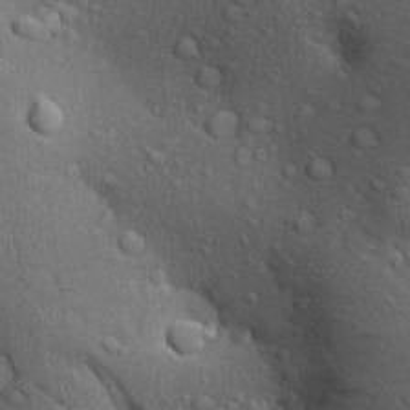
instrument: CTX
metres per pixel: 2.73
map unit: Aa
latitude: 23.2726
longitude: -144.5923
